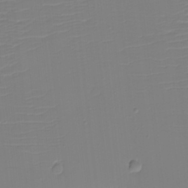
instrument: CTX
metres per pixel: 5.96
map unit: eHh
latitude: -5.7099
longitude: -84.6680
